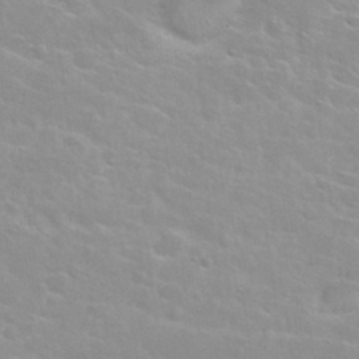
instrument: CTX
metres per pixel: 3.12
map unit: Nhu
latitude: 30.4790
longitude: -50.4601
